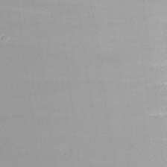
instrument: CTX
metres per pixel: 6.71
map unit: Nhu
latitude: -8.8219
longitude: -81.4048
